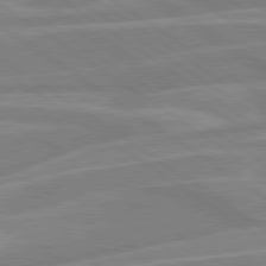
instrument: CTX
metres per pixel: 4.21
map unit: lApd
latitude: 79.2915
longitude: -122.5168
